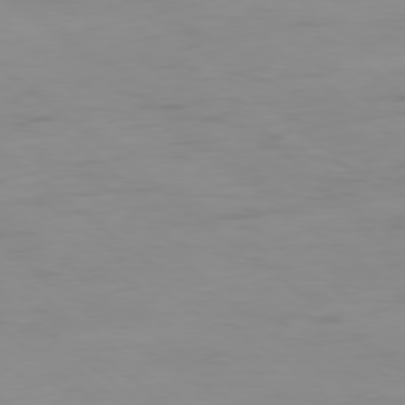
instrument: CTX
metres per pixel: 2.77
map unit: Ap
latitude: -80.0661
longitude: -68.4223
